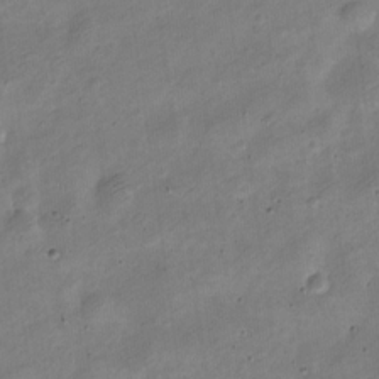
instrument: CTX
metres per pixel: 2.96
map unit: Nve
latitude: -24.2550
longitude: 106.3873
